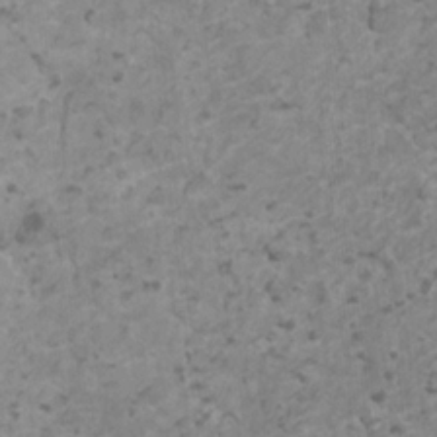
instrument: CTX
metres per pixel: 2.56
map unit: HNhu
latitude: -1.1243
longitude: 2.5195
